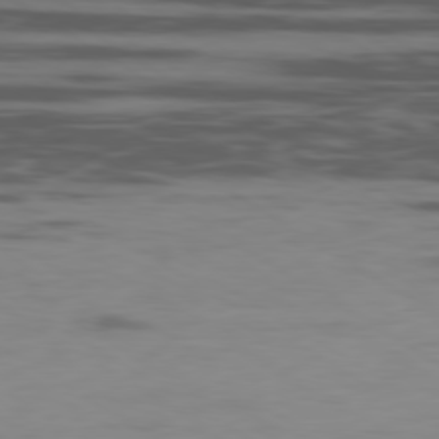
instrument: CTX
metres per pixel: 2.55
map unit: Ap
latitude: -80.1417
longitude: -102.9136
